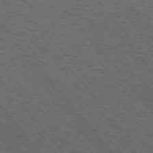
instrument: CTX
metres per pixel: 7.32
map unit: lApd
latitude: 75.7639
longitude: -83.8583
